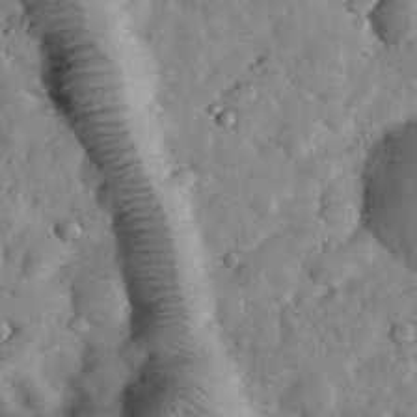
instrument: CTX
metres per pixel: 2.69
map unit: eHh
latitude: 33.6505
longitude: -68.5924
